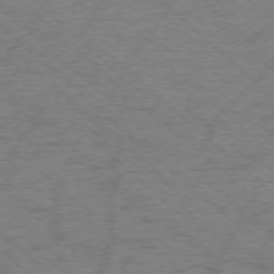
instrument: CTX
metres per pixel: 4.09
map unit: Ap
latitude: -75.9556
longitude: -79.1781
